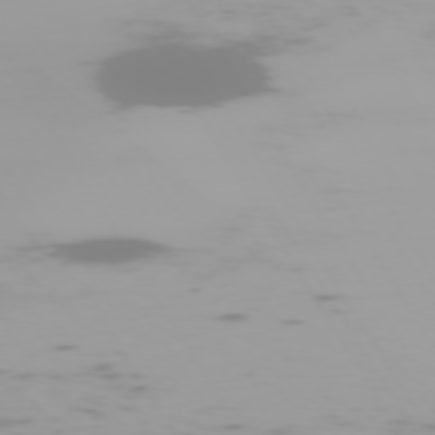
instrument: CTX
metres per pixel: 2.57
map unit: Hpe
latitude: -74.1606
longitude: 4.3684
